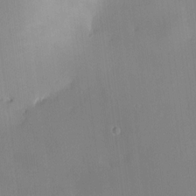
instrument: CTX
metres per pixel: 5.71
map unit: HNhu
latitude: 7.5560
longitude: 4.5573
